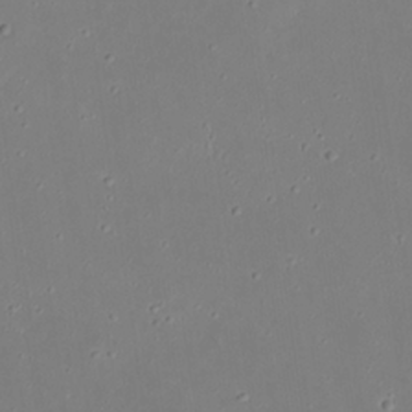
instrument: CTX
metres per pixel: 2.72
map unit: eHh
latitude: 20.4223
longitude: -72.4034
